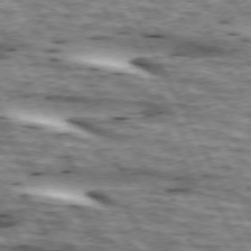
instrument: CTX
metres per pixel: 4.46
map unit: lApd
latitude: 73.4994
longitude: -55.2159
